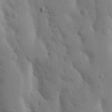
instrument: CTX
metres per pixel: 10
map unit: Nhu
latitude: 18.3656
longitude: -76.2522
